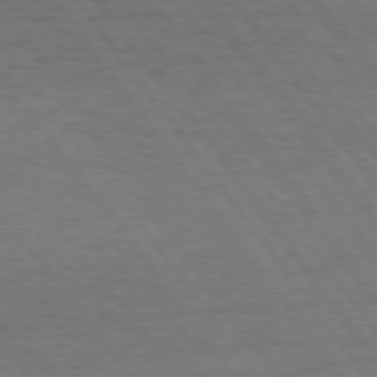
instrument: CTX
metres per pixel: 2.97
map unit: Hpe
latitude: 75.1403
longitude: -136.2523
